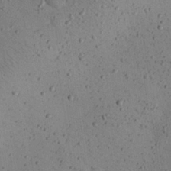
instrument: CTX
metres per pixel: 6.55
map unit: eHh
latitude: 24.7246
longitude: -71.9150
